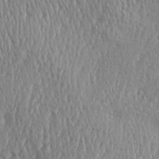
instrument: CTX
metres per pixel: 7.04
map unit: Aa
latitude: 30.3657
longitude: -136.4601
